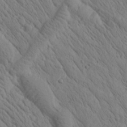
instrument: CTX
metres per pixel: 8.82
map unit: Htu
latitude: 0.4223
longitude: 175.1242
